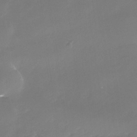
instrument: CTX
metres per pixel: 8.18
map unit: Nhe
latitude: -35.3699
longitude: -92.1577
